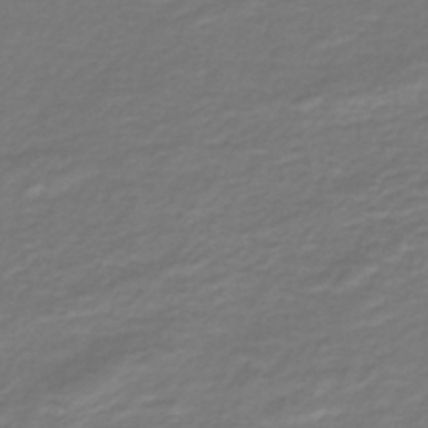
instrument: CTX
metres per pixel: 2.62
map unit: HNb
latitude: -43.2942
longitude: 52.3873
